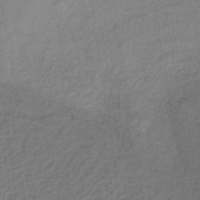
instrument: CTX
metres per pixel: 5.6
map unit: lHb
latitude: -37.2753
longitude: 69.3320
